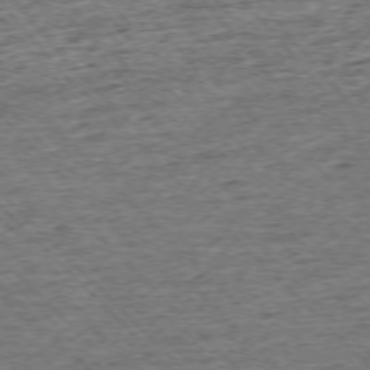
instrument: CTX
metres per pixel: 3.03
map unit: Ap
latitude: -75.7478
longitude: -91.4993
